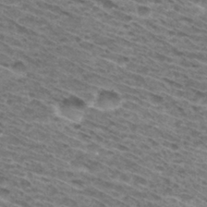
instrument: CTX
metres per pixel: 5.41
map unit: Hto
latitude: 31.6127
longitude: -46.4412
